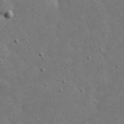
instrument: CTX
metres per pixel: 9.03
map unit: eHh
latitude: 17.8961
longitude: -71.5182
